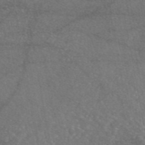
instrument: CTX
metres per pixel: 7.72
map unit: eAb
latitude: 46.6869
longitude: 110.8219
